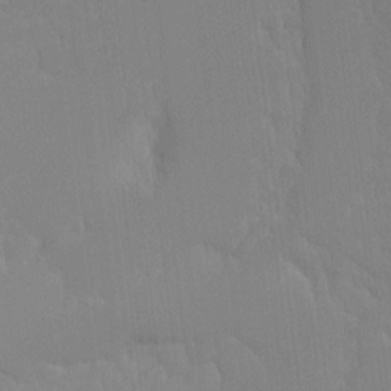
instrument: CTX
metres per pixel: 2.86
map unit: Hto
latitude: -8.4062
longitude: -51.1592
